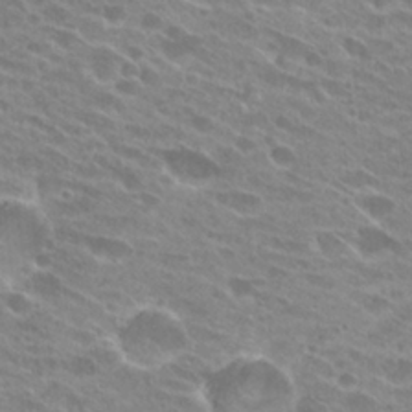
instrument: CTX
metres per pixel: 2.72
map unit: Hto
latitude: 25.0836
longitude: -42.1011
